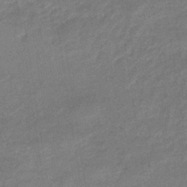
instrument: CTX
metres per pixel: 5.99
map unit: HNhu
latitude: -45.1620
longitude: 90.6897
